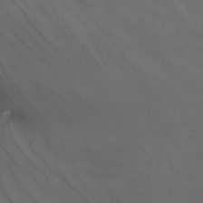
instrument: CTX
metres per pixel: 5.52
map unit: Nhu
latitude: -12.8975
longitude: -59.6694
